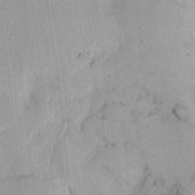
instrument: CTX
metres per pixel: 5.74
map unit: Ht
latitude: 13.4238
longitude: -74.6679
